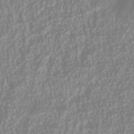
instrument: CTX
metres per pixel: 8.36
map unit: Nhu
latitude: -41.0108
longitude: -84.6869
